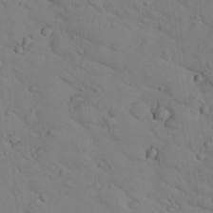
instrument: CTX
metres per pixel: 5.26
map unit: lHvf
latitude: 12.9514
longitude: 178.1605
